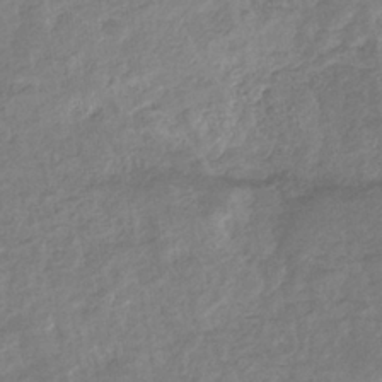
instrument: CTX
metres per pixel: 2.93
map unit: eHb
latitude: -35.1431
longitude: 77.1620
